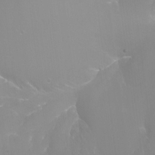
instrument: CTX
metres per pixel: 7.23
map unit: Ht
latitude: -12.8030
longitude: -44.6112
